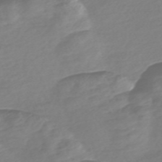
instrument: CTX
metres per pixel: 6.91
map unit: Nve
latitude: -57.7477
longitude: 57.6533
